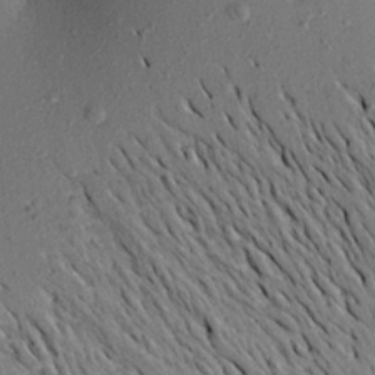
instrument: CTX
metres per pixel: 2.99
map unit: Aa
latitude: 18.8380
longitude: -147.4805
